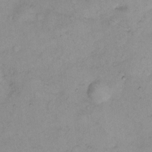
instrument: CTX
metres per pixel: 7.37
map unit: Hto
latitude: 6.0444
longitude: -61.7449
